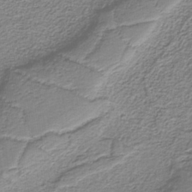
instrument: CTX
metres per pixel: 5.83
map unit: eAb
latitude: -37.5966
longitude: 53.0108
